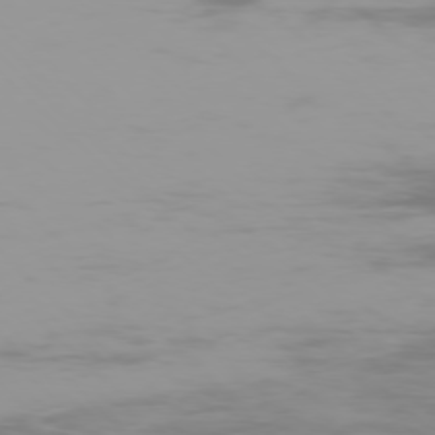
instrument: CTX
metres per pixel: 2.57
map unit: Ap
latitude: -77.5210
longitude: -72.3657
